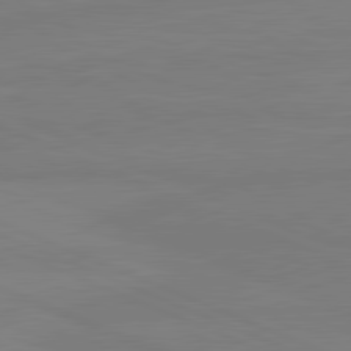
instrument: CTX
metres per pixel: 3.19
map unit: lApd
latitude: 81.5560
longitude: -179.7072
